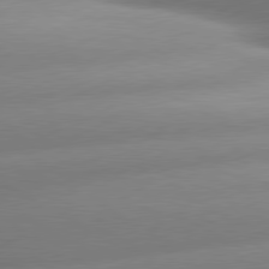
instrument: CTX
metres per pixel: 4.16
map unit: lApd
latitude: 80.2333
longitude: -159.1781
